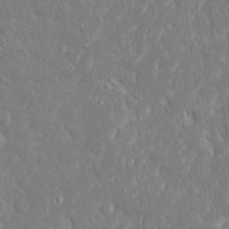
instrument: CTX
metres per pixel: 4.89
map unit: Ave
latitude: 17.2348
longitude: -140.6868
